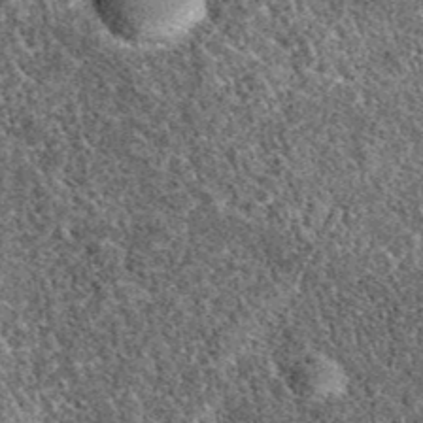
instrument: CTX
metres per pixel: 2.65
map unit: eAb
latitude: 38.2522
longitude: 110.5952
